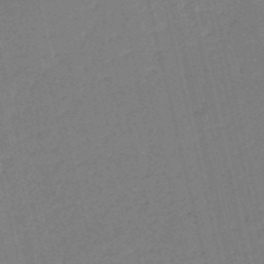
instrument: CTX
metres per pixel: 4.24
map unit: HNb
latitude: -54.2740
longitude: -39.9339
